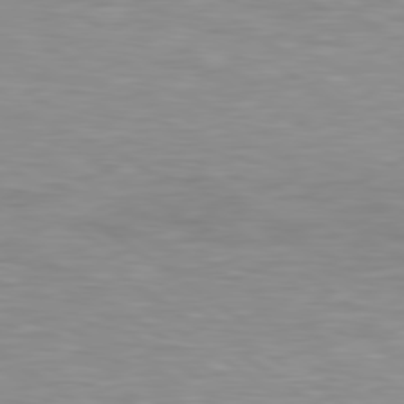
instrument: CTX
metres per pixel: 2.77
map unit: lApd
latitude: 79.6127
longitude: -129.7449
